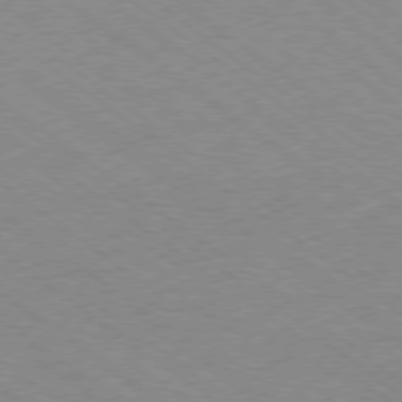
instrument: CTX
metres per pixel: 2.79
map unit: Hpe
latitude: -79.0108
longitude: -14.5735
